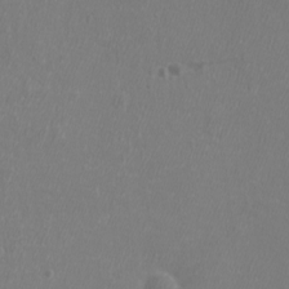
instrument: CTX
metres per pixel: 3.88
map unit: eHh
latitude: -7.1998
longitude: -75.6505
